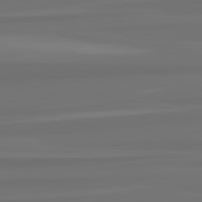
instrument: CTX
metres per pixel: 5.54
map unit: lApd
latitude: 82.9135
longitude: 165.4077
